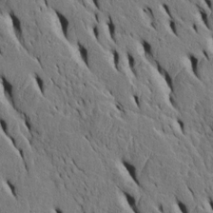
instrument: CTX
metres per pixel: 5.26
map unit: Htu
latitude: -5.2565
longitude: 153.4076
